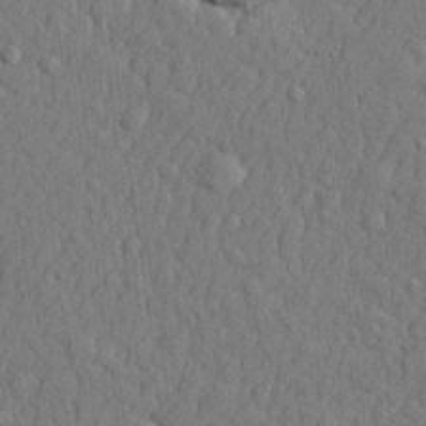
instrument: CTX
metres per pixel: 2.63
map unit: lHvf
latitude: 23.1025
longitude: 142.3117
